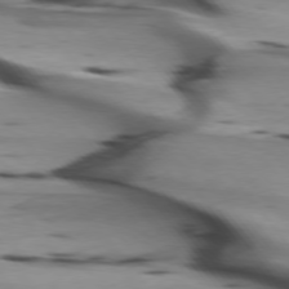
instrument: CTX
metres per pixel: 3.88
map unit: lApd
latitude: 75.5371
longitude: -65.6316
